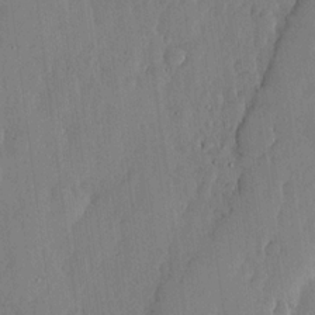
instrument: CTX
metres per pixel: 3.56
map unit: lHvf
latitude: 18.3278
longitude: -116.2145
